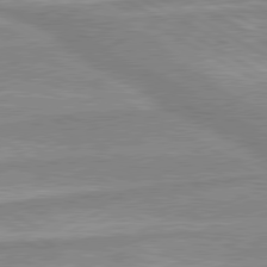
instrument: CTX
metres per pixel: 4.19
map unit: lApd
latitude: 80.1200
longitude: -173.8394
